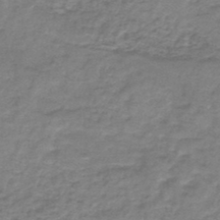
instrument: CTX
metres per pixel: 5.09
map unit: HNb
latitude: -44.4440
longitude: 52.7841
